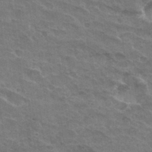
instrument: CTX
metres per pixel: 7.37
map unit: Hto
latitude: 32.5357
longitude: -46.8002
